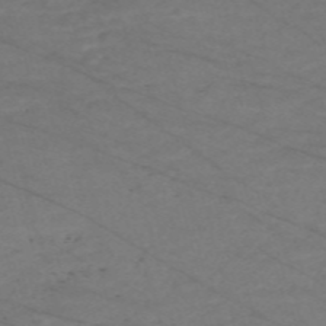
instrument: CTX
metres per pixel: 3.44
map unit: Nve
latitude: -58.6329
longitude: 61.1053
